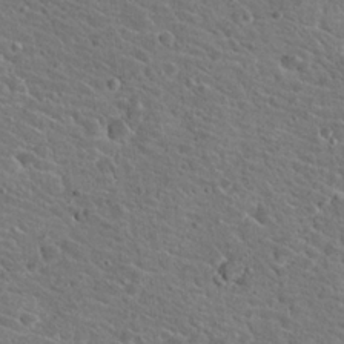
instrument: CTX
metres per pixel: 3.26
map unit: Hto
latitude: 19.0458
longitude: -33.6316
